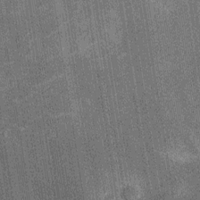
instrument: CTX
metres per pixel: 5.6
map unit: Nhu
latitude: -12.7085
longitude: -21.6316
